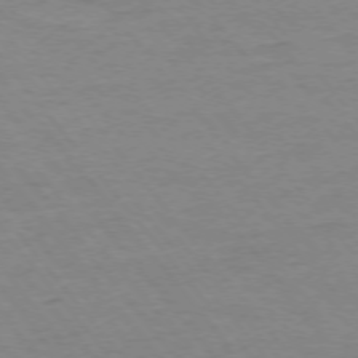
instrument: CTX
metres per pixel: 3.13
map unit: Ap
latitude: -75.6533
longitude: -81.7450
